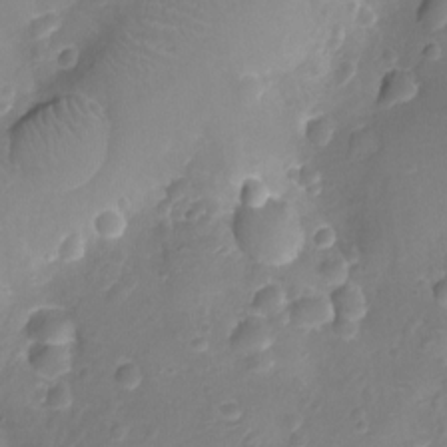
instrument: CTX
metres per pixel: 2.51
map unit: Ht
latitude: -10.7463
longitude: -23.3104
